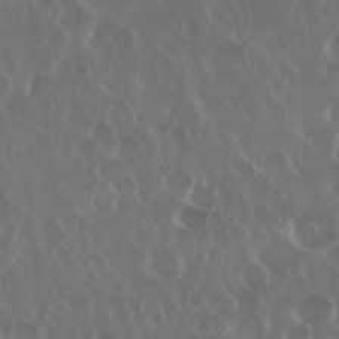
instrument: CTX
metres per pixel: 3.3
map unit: Nhu
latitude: 29.5371
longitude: -60.1011
